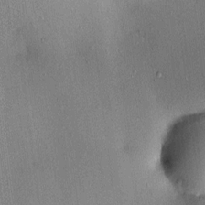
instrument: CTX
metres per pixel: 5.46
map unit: eHh
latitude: 0.4790
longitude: 15.2187
